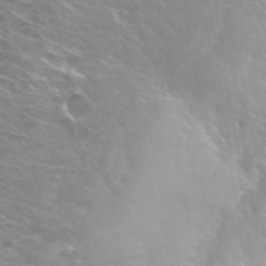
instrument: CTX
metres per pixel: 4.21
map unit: Hto
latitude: 34.0255
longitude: -39.6316
